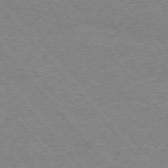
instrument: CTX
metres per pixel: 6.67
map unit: Ap
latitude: -76.5952
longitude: -88.1389
